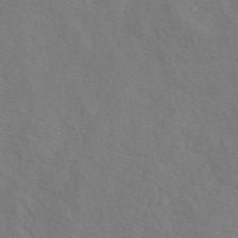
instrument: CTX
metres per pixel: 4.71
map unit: eAb
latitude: 50.0255
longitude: 119.5021
